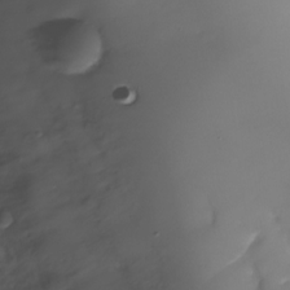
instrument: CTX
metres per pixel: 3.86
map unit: Nhu
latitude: -24.2361
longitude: -71.7072
